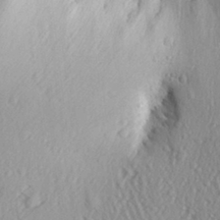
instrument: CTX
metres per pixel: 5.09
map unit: Aa
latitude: 30.1011
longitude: -138.4979
